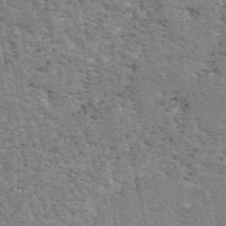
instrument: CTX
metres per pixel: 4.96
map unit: eAb
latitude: 48.6868
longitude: 116.2550
